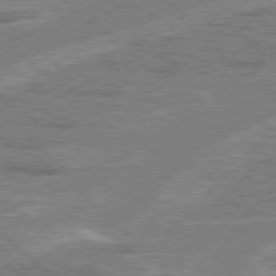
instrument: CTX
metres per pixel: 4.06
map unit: Hpe
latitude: 78.2712
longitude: -157.1592
